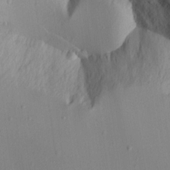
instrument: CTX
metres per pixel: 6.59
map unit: lAvf
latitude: 16.3089
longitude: -126.0822
